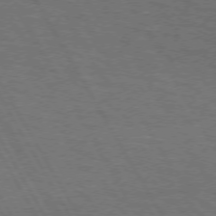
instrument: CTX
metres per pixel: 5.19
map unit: lApd
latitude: 72.8758
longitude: -73.3104
